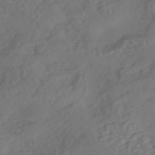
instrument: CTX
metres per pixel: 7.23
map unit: eHh
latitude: -43.0486
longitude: 120.5007
